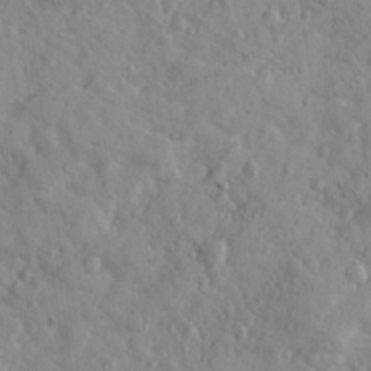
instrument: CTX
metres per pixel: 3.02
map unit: Ave
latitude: 22.1011
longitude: -131.1026
